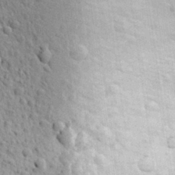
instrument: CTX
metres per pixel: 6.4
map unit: Aa
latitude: 28.1200
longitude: -148.8380
